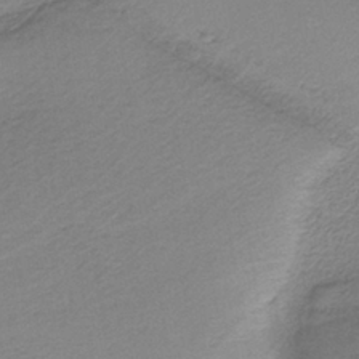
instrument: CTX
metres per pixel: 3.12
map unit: HNb
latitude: -37.1809
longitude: 54.2929
